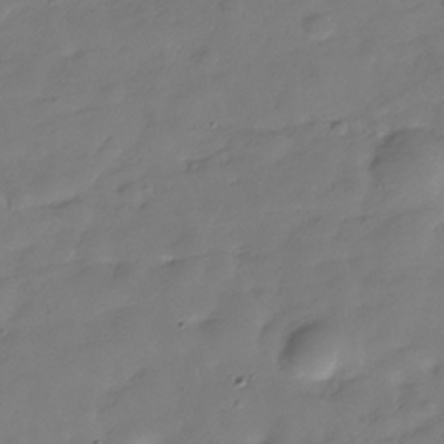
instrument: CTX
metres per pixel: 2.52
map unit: Hve
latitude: -30.3495
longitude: 91.9745
